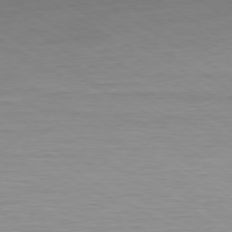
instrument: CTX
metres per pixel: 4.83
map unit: Ap
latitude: -78.1605
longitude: -58.8947
